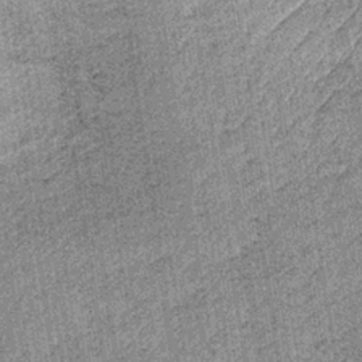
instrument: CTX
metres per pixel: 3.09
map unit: lHb
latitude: -36.4818
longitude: 64.2173
